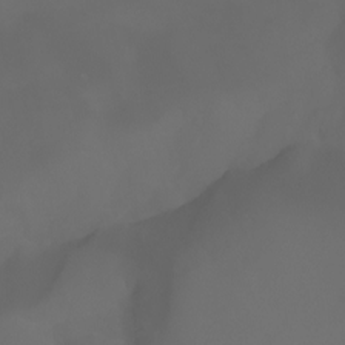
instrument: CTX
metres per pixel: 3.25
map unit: Aa
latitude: -6.7463
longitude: -72.3468
